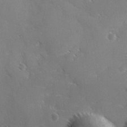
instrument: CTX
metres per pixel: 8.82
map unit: Ave
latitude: -0.3685
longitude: -112.0822
